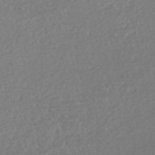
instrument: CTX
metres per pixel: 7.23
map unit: HNhu
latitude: -47.6155
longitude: 103.1809
